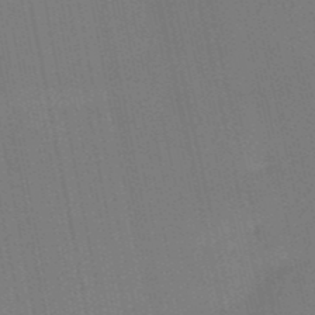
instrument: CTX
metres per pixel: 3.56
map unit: HNb
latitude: -51.8422
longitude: -45.4426
